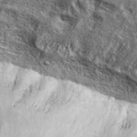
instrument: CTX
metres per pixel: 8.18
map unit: lHvf
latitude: 37.1970
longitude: -87.8961
